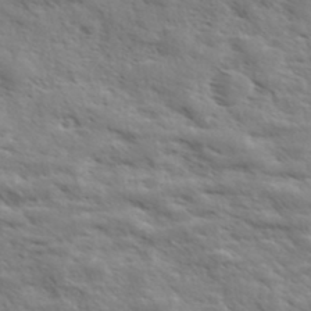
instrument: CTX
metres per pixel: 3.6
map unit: eHh
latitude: 36.6302
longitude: -139.2537
